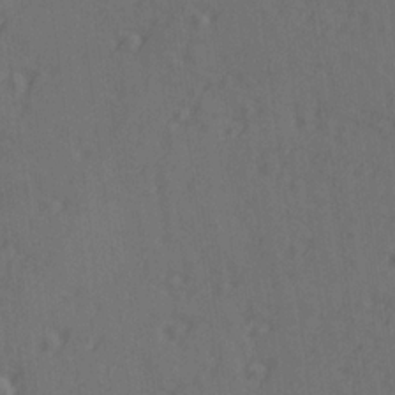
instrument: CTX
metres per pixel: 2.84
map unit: lAvf
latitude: -9.6155
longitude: -121.1781
